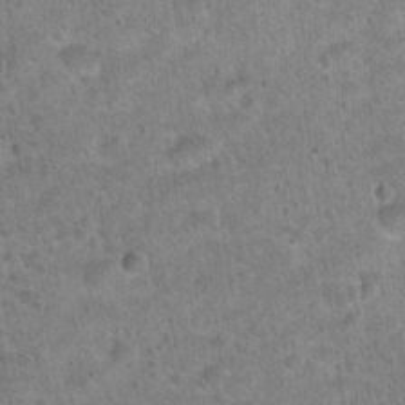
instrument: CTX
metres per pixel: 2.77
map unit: Hto
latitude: 21.4238
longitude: -49.6883
